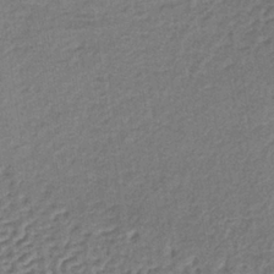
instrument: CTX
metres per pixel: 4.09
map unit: lHb
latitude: -37.2753
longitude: 59.6343
